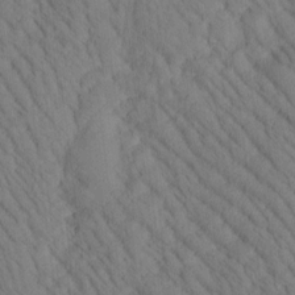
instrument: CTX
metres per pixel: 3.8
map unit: Htu
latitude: -0.2929
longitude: 173.8422
